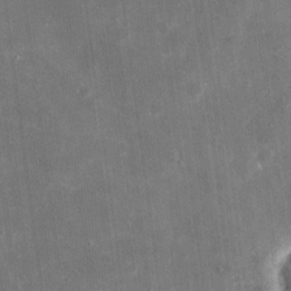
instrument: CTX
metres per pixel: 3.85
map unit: eHh
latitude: 20.4790
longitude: -67.6693
